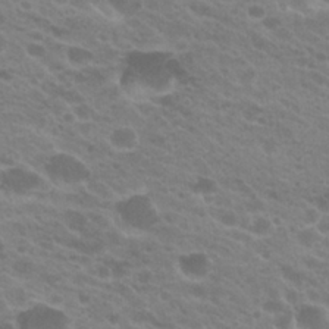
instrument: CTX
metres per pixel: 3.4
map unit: Hto
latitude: 23.7827
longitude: -35.9906
